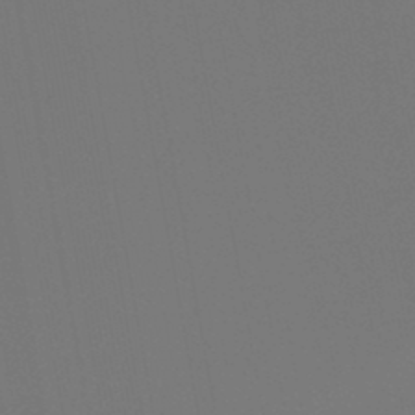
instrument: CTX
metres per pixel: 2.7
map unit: lHb
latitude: -46.7085
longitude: 74.8219
